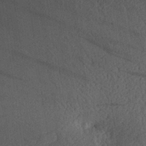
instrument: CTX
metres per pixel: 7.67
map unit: Aa
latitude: 26.3089
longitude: -145.1403
